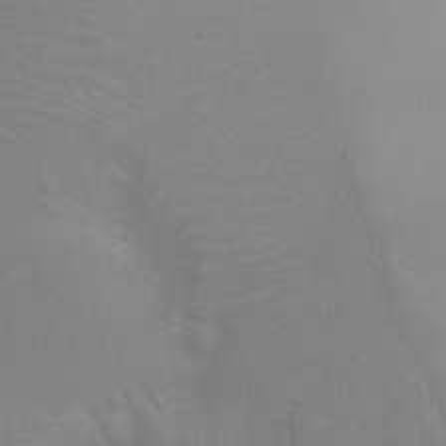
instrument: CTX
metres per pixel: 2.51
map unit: Ht
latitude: -4.7652
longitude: -25.0836
